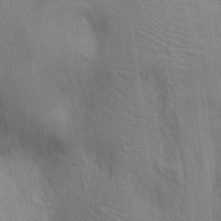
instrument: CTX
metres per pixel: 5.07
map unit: Hto
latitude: 12.1200
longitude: -56.2333
